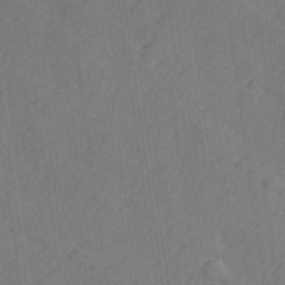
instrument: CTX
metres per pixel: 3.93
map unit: lHvf
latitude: 25.6882
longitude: 142.6707
